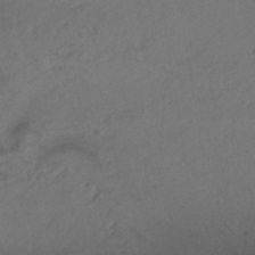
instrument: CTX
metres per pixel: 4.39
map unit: ANa
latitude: -38.4251
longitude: 94.5762
